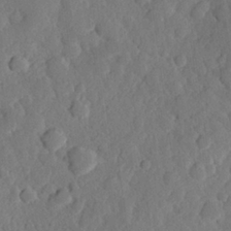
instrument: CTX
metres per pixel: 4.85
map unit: Hve
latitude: 24.6868
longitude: 149.9367
